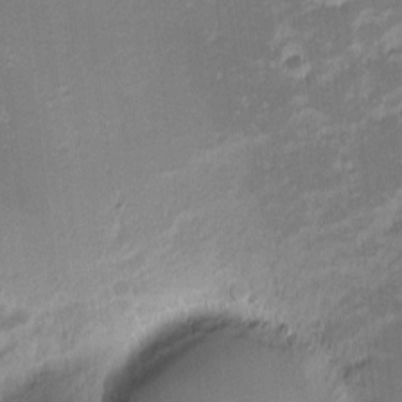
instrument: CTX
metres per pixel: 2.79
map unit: eHh
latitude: -2.2550
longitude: -82.1011
